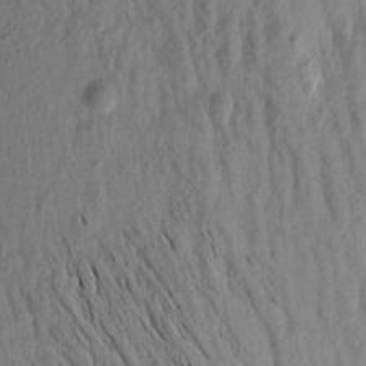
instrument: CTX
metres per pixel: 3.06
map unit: Aa
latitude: 18.9513
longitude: -146.9703
